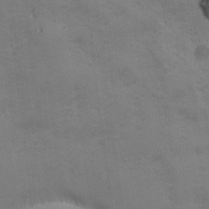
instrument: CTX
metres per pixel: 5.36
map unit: Ave
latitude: -7.5021
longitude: -120.7247
